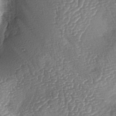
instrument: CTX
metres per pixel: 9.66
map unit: lAa
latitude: -4.6518
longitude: -128.5546
